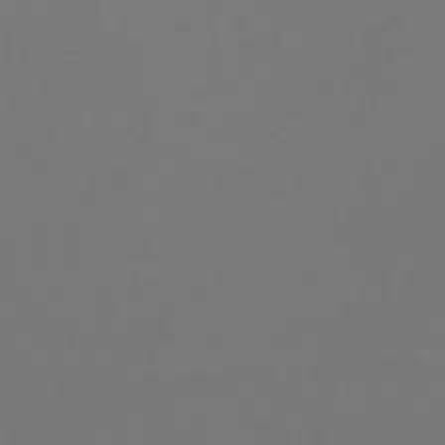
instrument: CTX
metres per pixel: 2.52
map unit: lHb
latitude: -45.5588
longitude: 76.4062
